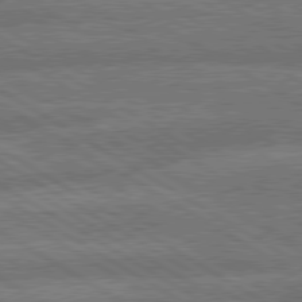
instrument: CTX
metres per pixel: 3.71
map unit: lApd
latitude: 79.9150
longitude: -162.8947
